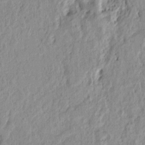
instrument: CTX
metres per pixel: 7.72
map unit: Ht
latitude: 8.0255
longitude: -77.6694
